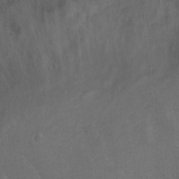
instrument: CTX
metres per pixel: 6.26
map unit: Hto
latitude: 19.3481
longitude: -41.6693
